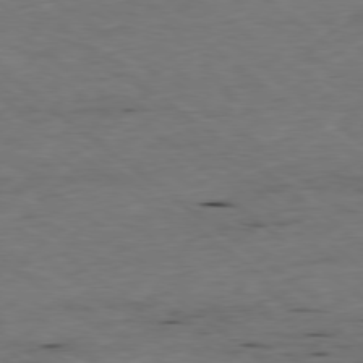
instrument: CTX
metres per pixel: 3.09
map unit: Ap
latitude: -78.7463
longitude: -90.6679
